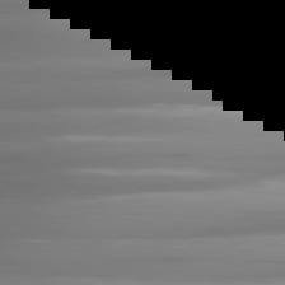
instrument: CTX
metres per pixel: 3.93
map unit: lApd
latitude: 81.0647
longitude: -144.0444
